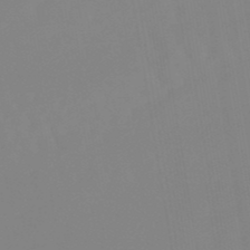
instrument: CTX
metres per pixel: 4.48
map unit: lHb
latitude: -48.2740
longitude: 76.0472
